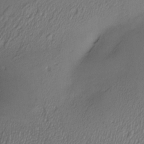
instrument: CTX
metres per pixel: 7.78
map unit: Nve
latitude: -22.7086
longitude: -138.1578
